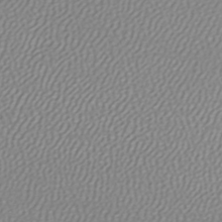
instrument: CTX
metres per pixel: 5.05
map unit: lHb
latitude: -43.6343
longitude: 72.2361
